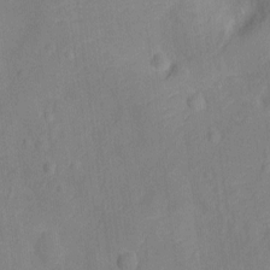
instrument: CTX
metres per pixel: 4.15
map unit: Ht
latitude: -11.5210
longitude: -24.8191
